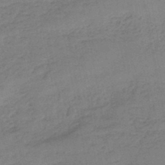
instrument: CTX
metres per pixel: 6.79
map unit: eHb
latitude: -45.6344
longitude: 80.8975
